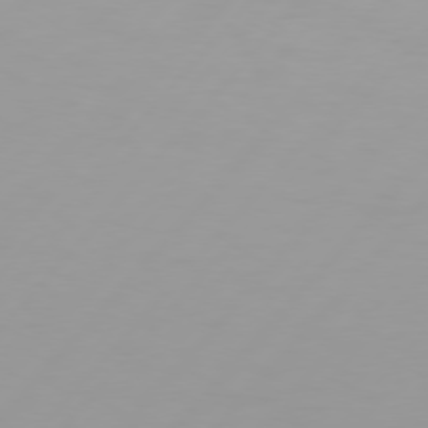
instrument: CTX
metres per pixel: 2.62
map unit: Hpe
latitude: 75.7450
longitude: -128.5168
